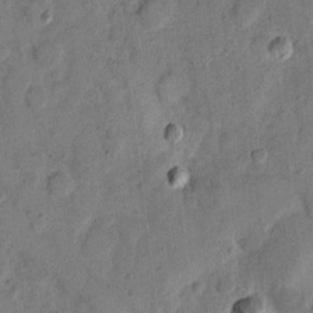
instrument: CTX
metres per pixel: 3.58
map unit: eHh
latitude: 11.6694
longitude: -64.7435
